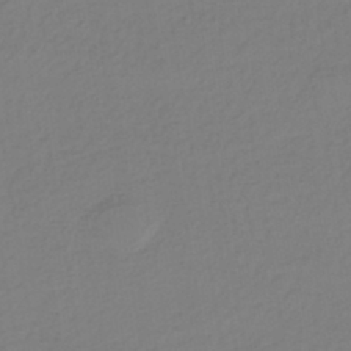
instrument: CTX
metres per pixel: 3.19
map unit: HNhu
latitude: -42.8785
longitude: 97.5210
